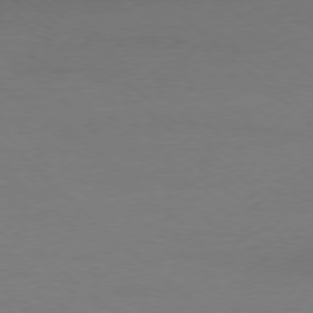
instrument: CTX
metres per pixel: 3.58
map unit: Ap
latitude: -78.5195
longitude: -70.4601
